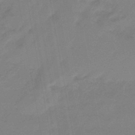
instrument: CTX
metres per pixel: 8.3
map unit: eHb
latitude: -45.8422
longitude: 86.3495
